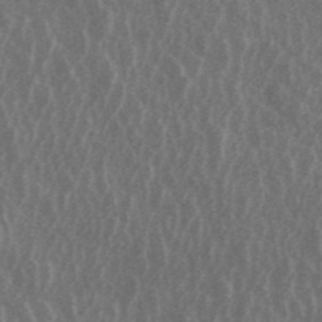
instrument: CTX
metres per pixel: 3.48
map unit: ANa
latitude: 43.4049
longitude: 16.1984
